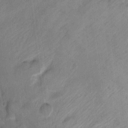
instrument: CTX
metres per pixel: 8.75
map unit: Ht
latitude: -4.8408
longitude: -36.1956
